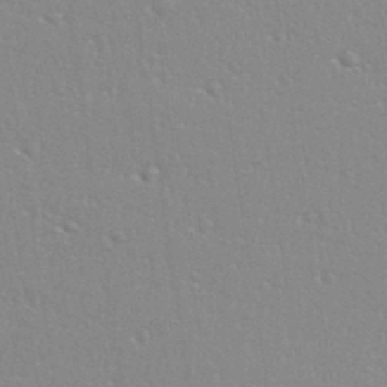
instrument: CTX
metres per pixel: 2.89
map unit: eHh
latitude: 33.6694
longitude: -132.2523
